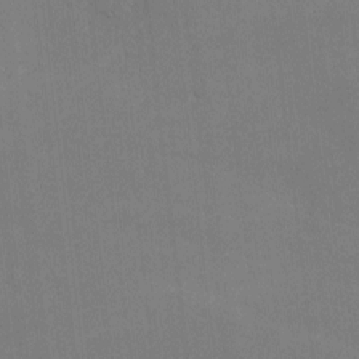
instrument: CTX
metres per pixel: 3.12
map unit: Nhu
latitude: 0.9891
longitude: -78.7813
